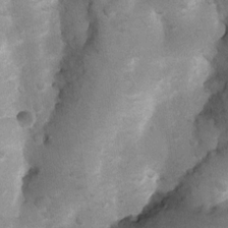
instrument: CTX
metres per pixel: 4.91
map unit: Ht
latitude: 4.7435
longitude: -29.7072
